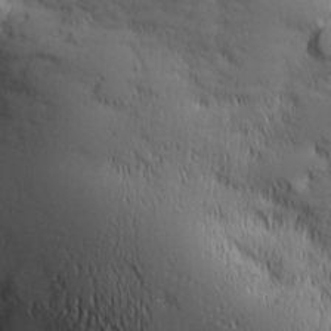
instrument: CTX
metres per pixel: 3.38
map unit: lHvf
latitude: 27.8772
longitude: 141.5399
